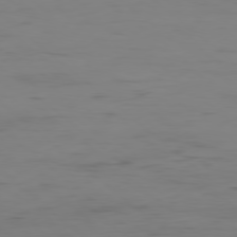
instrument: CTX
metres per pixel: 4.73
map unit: Hpe
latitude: -78.7652
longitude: 15.8234
